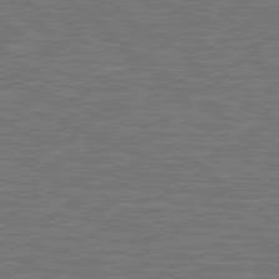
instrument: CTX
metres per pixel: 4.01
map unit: lApd
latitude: 79.1970
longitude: -91.4426
